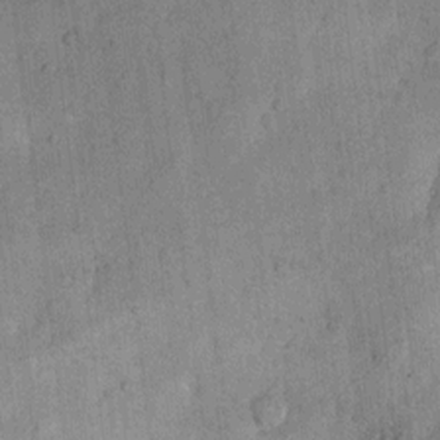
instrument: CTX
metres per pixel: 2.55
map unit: Nhu
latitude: 7.1781
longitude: -23.7261
